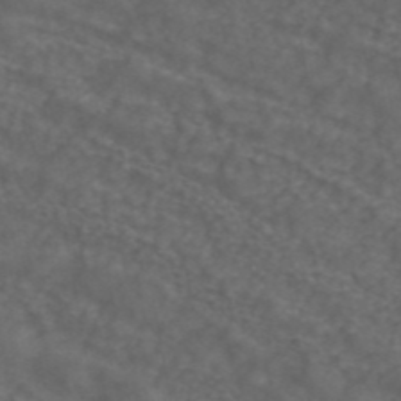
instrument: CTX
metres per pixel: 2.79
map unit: ANa
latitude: 43.0647
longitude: 24.0850
